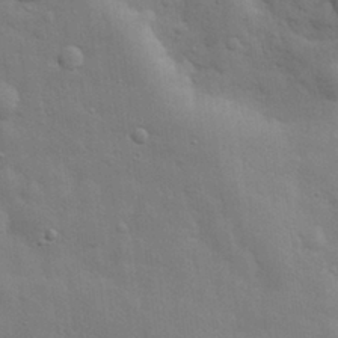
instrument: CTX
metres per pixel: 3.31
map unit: eHh
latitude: 28.9702
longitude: -75.1592
